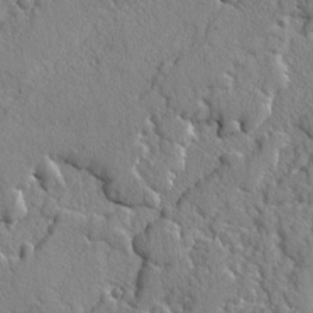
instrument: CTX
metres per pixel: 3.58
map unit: lAvf
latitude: -3.0297
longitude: -108.7057
